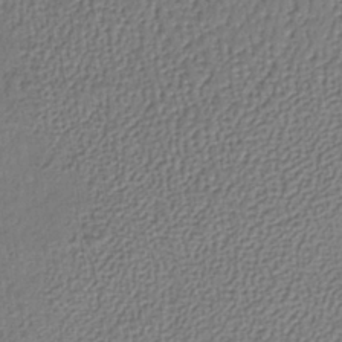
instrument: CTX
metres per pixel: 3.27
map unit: lHb
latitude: -37.7288
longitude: 59.1620
